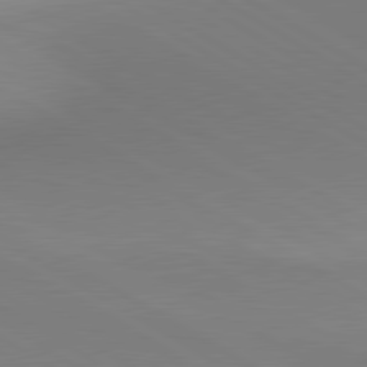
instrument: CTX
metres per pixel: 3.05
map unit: lApd
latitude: 80.6113
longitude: 147.5021
